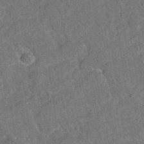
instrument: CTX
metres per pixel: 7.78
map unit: eAb
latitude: 34.6868
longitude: 110.9919
